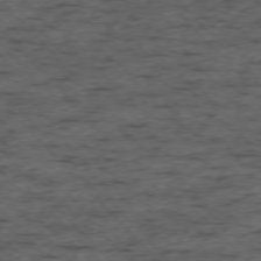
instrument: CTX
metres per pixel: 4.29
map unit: Ap
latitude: -76.1984
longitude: -91.3104
